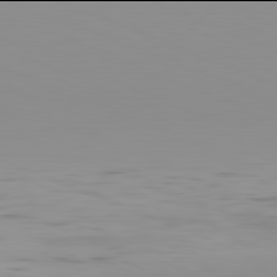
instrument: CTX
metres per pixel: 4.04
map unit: Hpe
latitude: -82.0094
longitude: 16.9920
